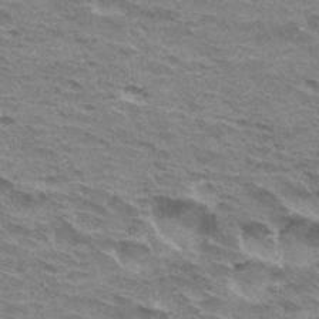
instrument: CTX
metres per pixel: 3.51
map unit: Hto
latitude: 31.8584
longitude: -40.7435
